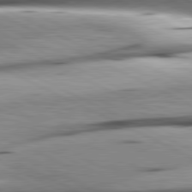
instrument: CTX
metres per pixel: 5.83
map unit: lApd
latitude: 81.0458
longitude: 156.1417
